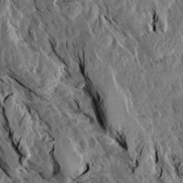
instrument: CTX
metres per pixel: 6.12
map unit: Aa
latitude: 13.8583
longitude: -140.2900
